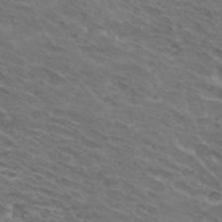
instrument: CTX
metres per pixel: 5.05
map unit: Hto
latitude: 32.0633
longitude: -43.9717
